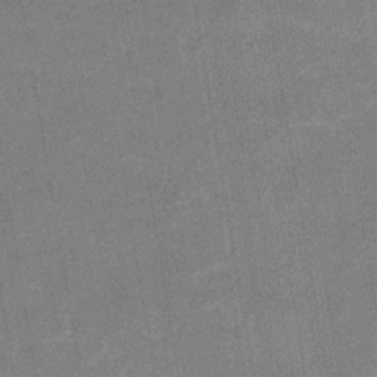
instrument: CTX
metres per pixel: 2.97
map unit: eHb
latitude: -36.6518
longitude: 73.9745
